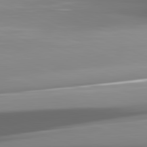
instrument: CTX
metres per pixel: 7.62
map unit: lApd
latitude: 82.2144
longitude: -147.8017
